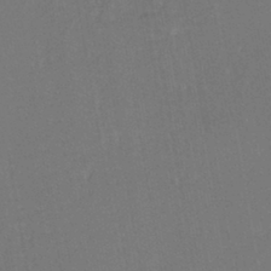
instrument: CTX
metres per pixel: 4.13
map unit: eHh
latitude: -44.5763
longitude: -29.0269
